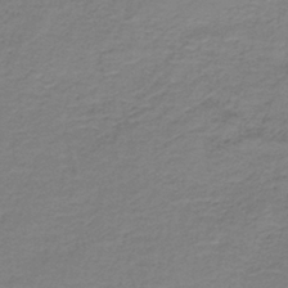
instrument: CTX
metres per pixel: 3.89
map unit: HNb
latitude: -37.8422
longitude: 50.8030
